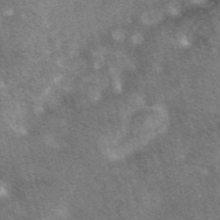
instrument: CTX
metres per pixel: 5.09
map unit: eAb
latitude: 47.3482
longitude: 118.9731
